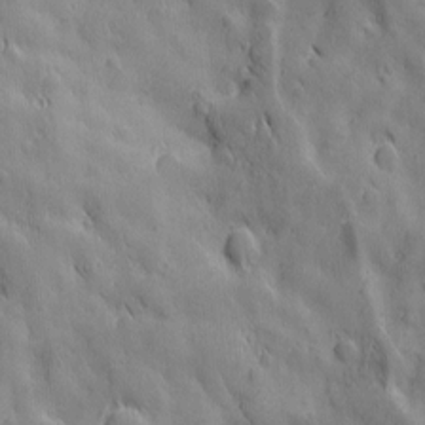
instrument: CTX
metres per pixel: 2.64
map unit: Ave
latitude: 12.6869
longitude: -104.9514
